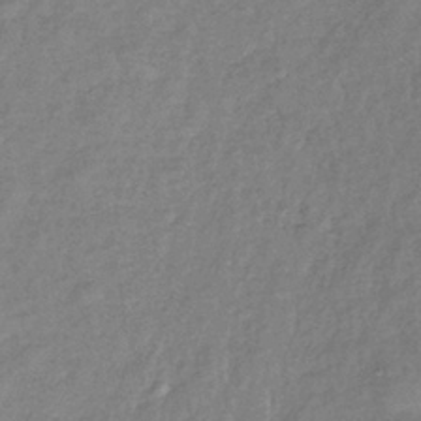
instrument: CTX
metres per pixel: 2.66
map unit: lHb
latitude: -40.3117
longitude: 70.8597
